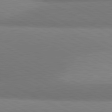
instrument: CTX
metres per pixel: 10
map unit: lApd
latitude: 80.7246
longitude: 128.9920
